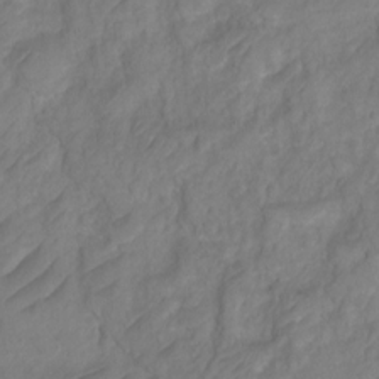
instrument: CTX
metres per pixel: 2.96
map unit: Ht
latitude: 2.3278
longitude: -35.0836
